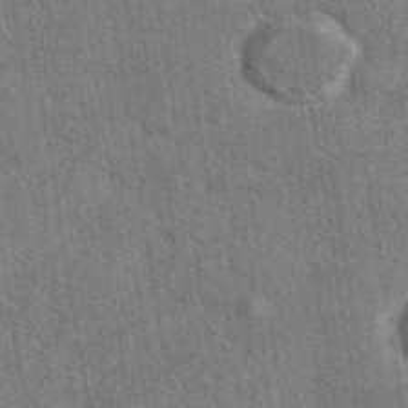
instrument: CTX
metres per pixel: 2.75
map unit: eAb
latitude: 43.1214
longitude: 112.2362
